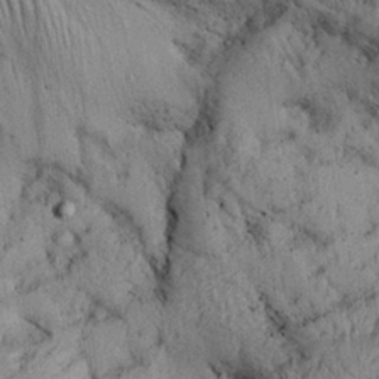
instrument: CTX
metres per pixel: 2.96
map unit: Aa
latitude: 28.2522
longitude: -134.4034
